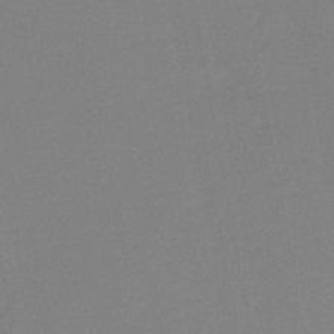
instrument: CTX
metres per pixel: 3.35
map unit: HNb
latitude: -45.7856
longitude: 55.6155
